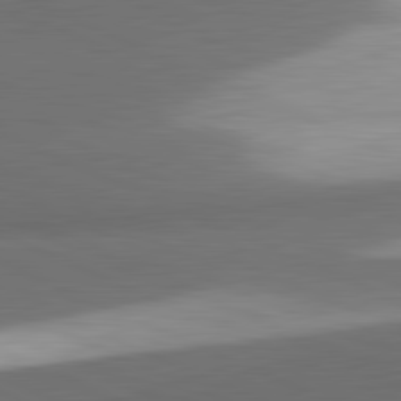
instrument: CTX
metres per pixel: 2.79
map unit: lApd
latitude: 81.7827
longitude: 138.7652
